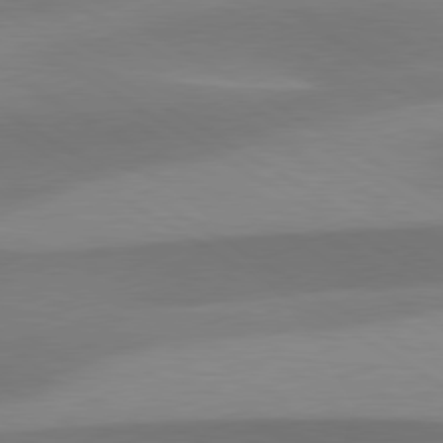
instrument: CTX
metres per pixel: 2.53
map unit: lApd
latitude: 79.6316
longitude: -93.8205
